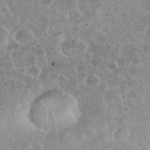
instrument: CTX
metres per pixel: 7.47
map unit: eHh
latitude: 35.2348
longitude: -61.8772
